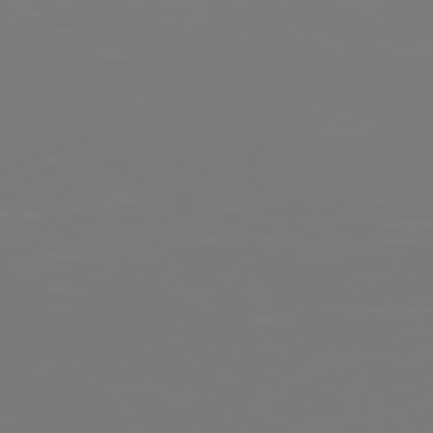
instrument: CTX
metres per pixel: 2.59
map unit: Hpe
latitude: 77.8205
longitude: -135.3859
